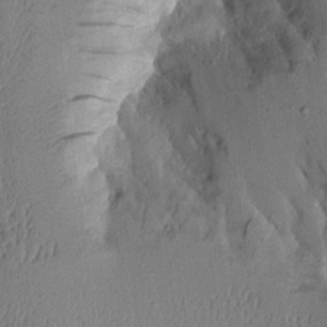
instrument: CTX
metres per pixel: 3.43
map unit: Aa
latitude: 9.3293
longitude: -127.3104
